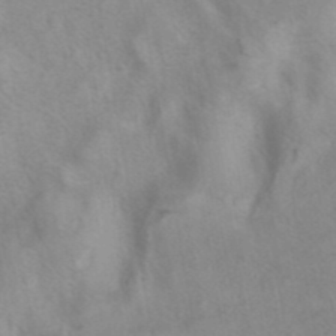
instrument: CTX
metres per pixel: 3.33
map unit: eAb
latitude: 41.0647
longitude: 106.2740
